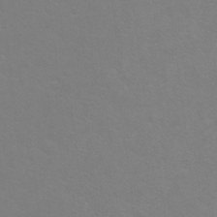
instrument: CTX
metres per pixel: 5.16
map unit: Ht
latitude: -5.9367
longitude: -34.8947
